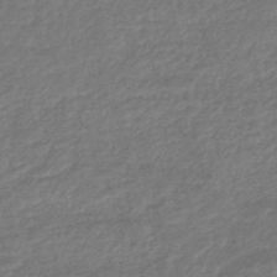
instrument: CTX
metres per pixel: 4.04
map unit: HNhu
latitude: -48.5196
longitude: 97.0298
